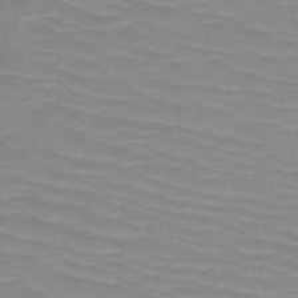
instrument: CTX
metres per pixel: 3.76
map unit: HNb
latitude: -48.5574
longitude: -49.1403
